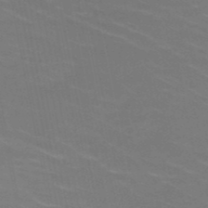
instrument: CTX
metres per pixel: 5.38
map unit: HNb
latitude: -49.6344
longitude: -48.2334
